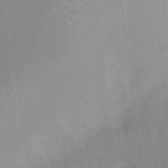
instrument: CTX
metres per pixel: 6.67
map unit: Ht
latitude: 6.0822
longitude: -30.2334
